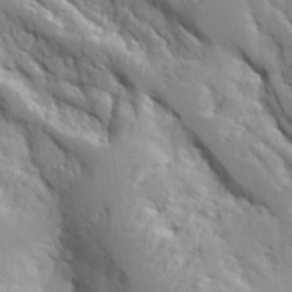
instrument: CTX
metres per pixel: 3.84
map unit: Aa
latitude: 25.1214
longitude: -126.8569
